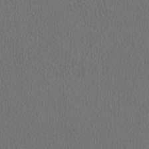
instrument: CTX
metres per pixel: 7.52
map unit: HNhu
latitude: -1.1620
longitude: -1.3670
